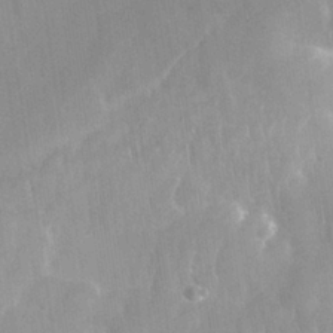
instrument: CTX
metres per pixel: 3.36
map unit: Nhu
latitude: 26.1200
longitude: -55.4804
